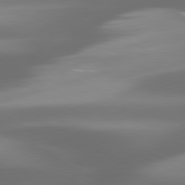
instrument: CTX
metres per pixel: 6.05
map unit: lApd
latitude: 80.2900
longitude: -139.3859
